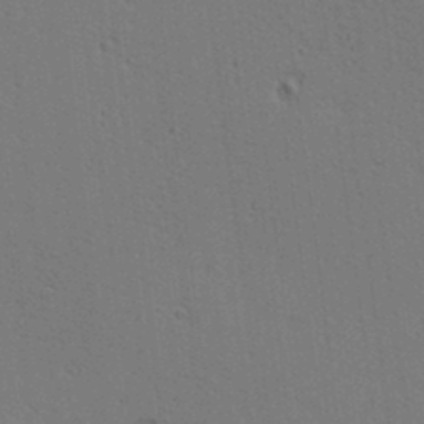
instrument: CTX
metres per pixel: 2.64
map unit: lAa
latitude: 12.7813
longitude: -108.3089
